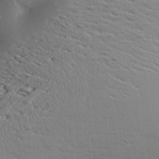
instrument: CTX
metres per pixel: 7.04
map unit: Aa
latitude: 20.5168
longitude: -148.2711
